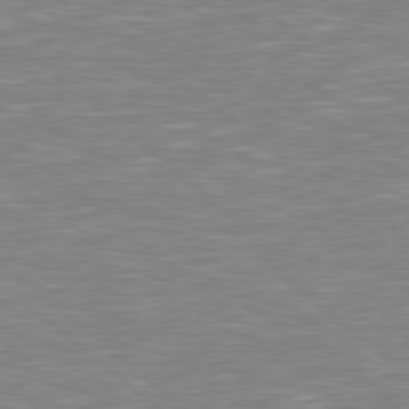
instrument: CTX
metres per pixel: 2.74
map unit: Hpe
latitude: 78.5168
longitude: 179.9745
